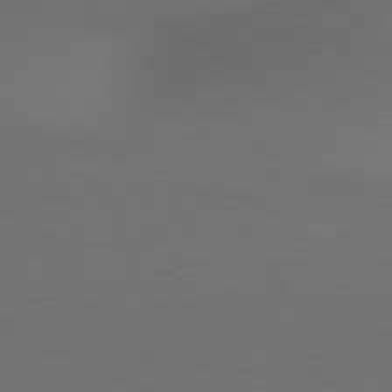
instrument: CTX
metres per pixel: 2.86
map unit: Hpe
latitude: 78.3279
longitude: -150.7246
